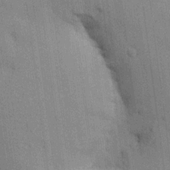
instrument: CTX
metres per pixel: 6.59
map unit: HNhu
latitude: 15.2726
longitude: 11.4643
